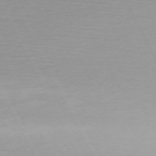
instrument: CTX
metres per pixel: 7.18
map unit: Ap
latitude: -73.1431
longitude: -69.8395
